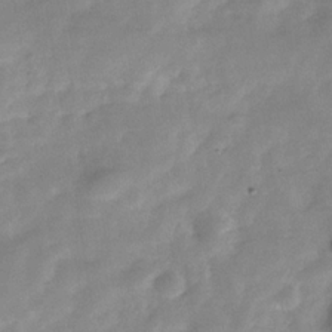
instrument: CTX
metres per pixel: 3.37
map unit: Hve
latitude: -31.3320
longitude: 92.3684
